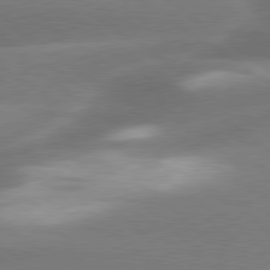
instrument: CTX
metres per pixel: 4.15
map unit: lApd
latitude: 79.7639
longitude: -118.8947
